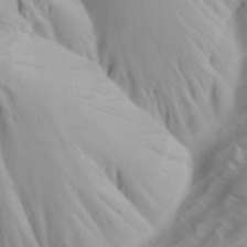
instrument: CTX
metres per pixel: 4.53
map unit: Ave
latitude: 20.8947
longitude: -138.0822
